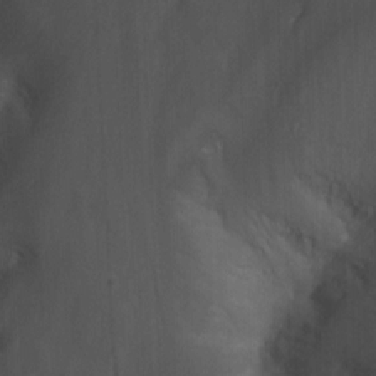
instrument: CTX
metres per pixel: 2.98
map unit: Nhu
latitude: -12.9920
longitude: -65.4616
